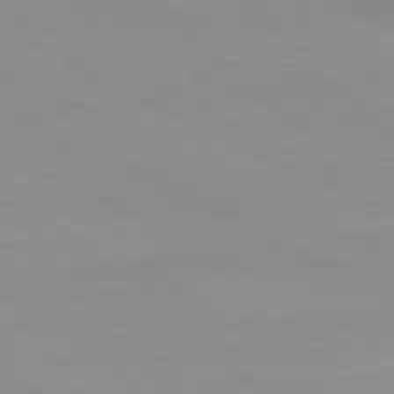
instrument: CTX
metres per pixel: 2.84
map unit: Ap
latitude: -81.1620
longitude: -92.5734
